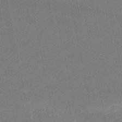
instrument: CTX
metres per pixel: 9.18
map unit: HNb
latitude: -50.2361
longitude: -43.2159
